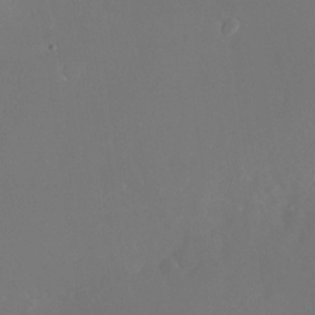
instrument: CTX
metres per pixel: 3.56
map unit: Nhu
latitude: -25.8989
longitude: -72.3279
